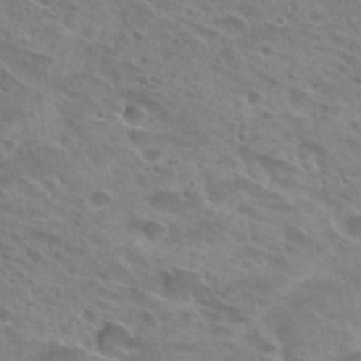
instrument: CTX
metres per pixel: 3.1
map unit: Hto
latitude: 28.3845
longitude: -39.2537
